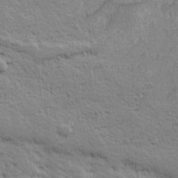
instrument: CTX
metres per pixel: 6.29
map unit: Hve
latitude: 24.9135
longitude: 144.8975
